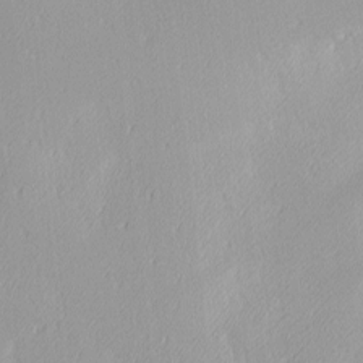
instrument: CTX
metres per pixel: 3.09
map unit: Ave
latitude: 3.1403
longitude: -113.1592
